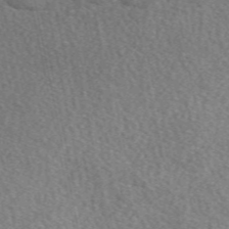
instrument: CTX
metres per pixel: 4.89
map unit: eAb
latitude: 49.4993
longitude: 116.7274
